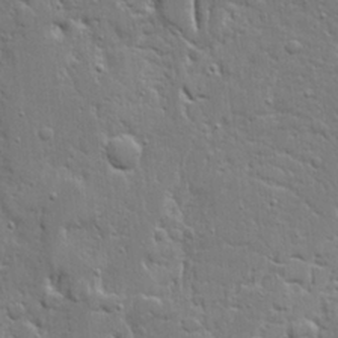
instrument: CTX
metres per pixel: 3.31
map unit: Ave
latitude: 20.4412
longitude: -127.6694
